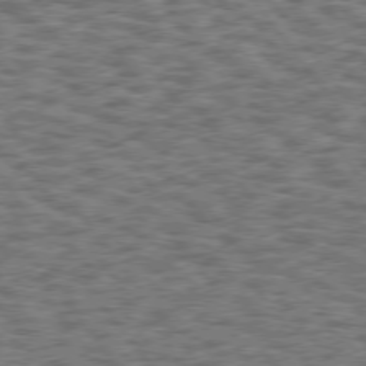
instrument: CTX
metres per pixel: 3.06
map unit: Hpe
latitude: 75.4804
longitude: -134.4601
